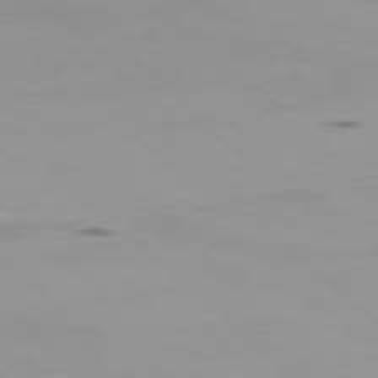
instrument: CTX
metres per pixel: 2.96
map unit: Ap
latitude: -76.5952
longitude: -68.0444
